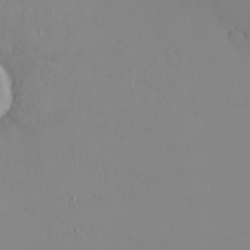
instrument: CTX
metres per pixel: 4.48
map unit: eHh
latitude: -5.5966
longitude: -80.5735
